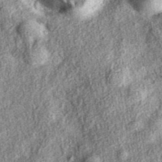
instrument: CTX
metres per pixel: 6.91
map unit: eAb
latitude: 38.2333
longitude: 109.0486
